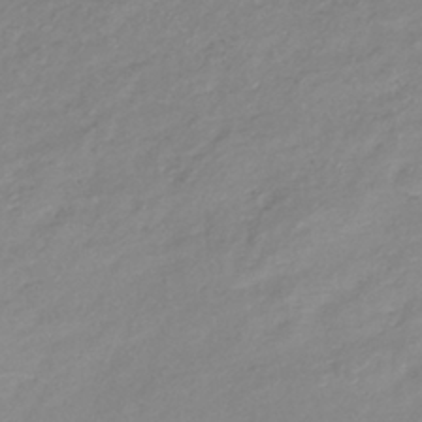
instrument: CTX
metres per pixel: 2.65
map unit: lHb
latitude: -36.8219
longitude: 72.9353
